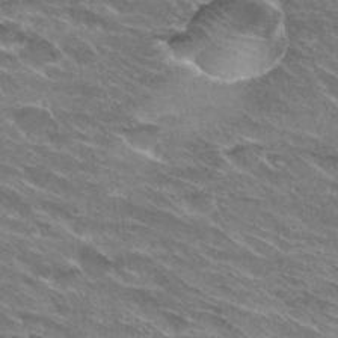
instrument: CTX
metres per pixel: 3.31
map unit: Hto
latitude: 29.8205
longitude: -42.8758
